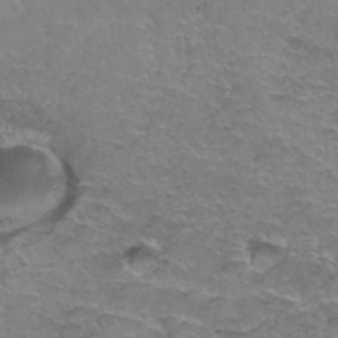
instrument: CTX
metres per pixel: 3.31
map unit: Hto
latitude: 37.4238
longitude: -41.9906
